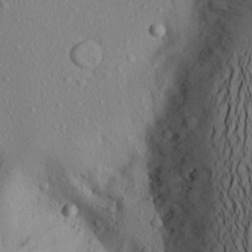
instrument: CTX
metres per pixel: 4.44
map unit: Aa
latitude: 21.4049
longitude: -145.3481
